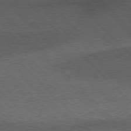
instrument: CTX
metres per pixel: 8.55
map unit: Hpe
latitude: 77.2159
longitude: -152.7435
